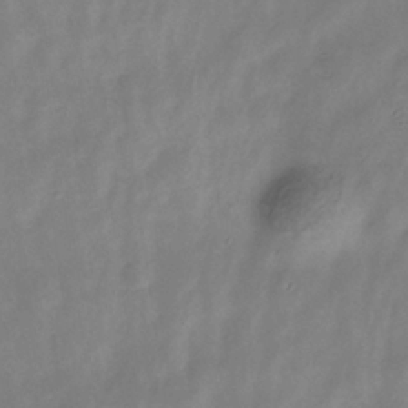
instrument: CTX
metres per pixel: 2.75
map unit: Hve
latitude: -34.4629
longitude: 89.4832
